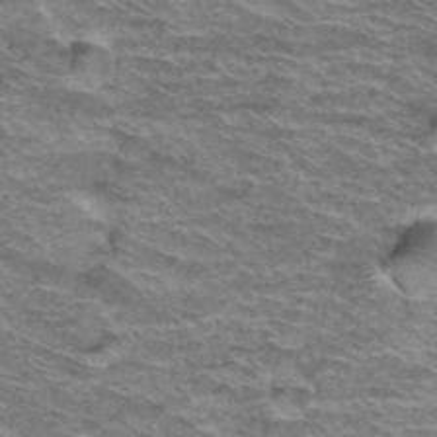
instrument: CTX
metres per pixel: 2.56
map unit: Hto
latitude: 37.9906
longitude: -43.2348
